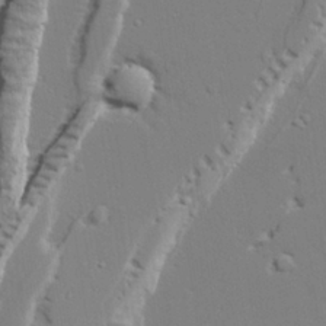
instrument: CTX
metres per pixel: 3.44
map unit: lAvf
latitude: 27.3671
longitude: -108.5167
